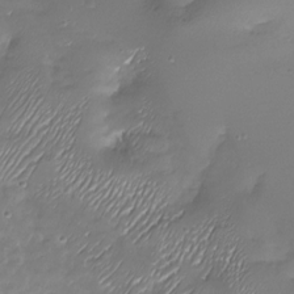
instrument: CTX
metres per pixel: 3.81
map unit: Nhu
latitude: -27.8044
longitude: -59.9339
